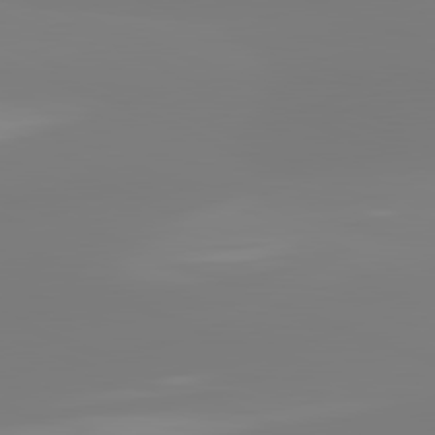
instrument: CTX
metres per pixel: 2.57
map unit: lApd
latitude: 81.7827
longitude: -159.2348
